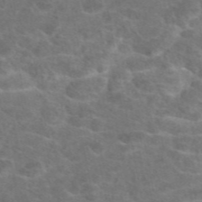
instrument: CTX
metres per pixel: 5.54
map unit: eAb
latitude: 47.5371
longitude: 105.7855
